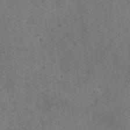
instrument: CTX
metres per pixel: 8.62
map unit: Nhu
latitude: -17.4266
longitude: -56.2711
